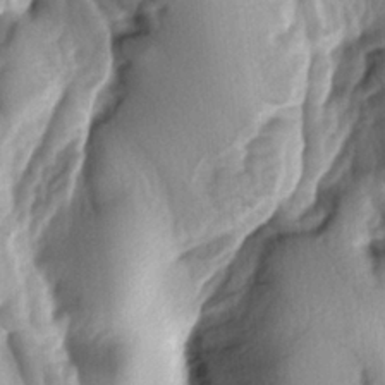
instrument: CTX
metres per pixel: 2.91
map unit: lAa
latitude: -6.0472
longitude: -126.5168
